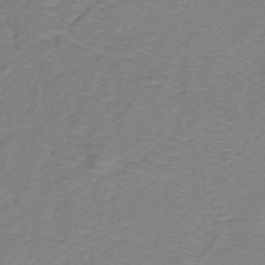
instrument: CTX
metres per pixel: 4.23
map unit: lHb
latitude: -31.3887
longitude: 65.7478
